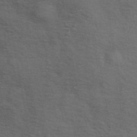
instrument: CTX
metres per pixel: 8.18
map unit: ANa
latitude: 42.4601
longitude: 54.5763
